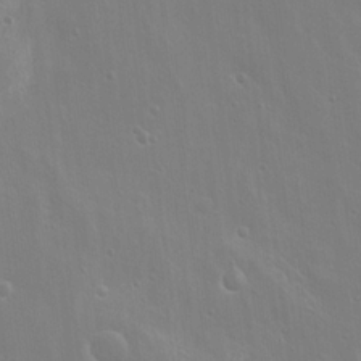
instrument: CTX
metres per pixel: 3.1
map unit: Nhu
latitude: 17.8205
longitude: -33.9150
